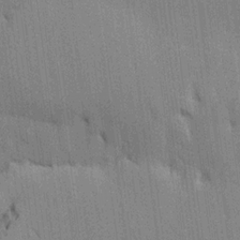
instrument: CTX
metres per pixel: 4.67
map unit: HNhu
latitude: 15.3482
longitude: 11.5210
